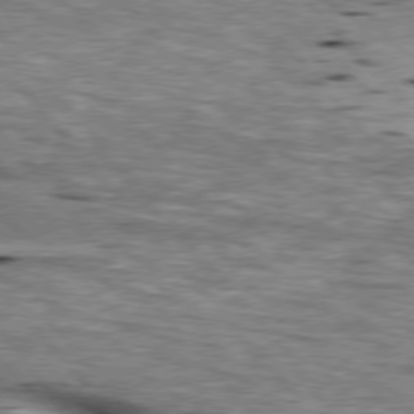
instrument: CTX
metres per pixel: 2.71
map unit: lApd
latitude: 76.1011
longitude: -60.6112
